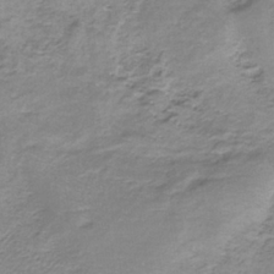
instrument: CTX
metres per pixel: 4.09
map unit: HNb
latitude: -34.7085
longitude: 57.8044
